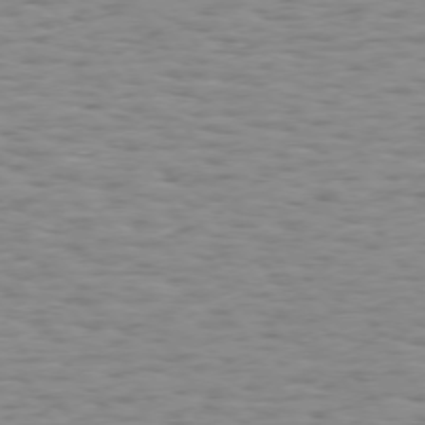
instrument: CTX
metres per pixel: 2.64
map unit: Hpe
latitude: 73.4427
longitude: -132.4412
